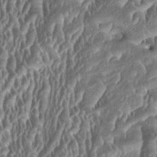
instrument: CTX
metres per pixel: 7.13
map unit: HNhu
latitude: 0.6112
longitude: 0.1984
